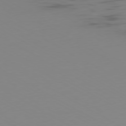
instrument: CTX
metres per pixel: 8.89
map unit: Ap
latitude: -79.9745
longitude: -63.1215
